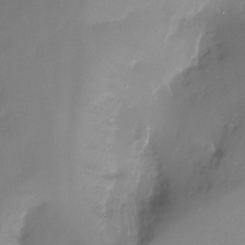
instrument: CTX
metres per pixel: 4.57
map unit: Ht
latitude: -16.8597
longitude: -44.4790
